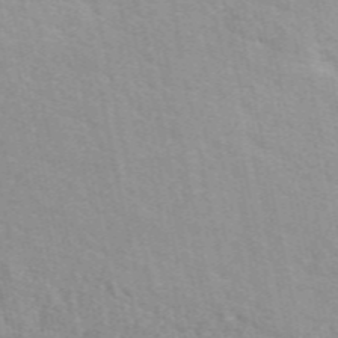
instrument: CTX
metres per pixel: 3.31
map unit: eAb
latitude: 50.2900
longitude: 111.5210
